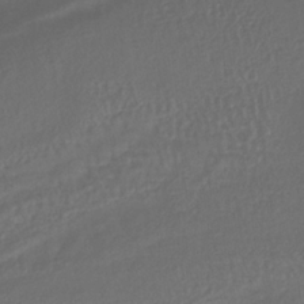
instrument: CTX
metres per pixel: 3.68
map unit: lHb
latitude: -34.4818
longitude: 64.1039
